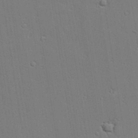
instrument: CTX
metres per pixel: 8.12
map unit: lAvf
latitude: 23.5749
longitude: -110.1956
